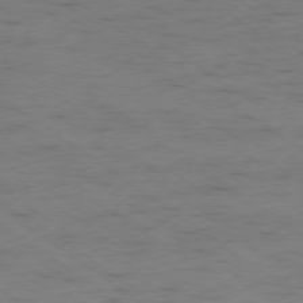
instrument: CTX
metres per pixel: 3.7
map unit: Ap
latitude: -79.3509
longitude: -99.2725
